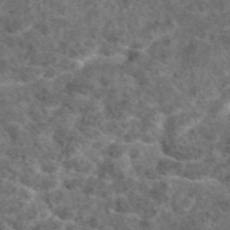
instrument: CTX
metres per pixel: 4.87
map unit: eAb
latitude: 47.4994
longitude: 107.6155
